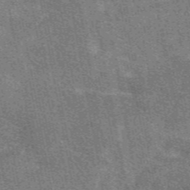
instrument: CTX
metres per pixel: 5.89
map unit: eAb
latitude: 48.5735
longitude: 116.7463
